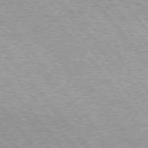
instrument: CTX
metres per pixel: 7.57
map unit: lApd
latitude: 75.0647
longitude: -77.1214
